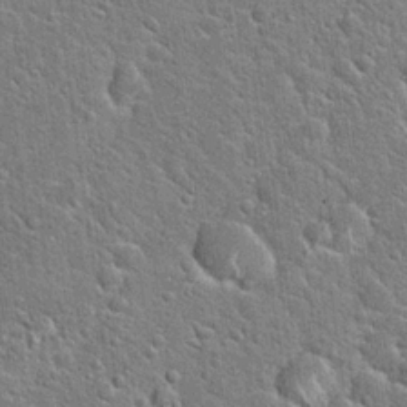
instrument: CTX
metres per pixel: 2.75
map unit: Hto
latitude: 21.0270
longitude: -51.4048
